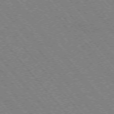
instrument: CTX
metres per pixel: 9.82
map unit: Hpe
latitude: -75.8234
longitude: -13.1970
